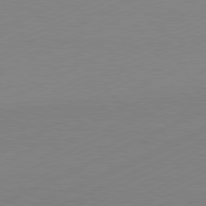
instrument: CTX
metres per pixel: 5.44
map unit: Hpe
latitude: -81.9367
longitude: 12.1984
